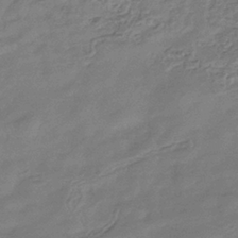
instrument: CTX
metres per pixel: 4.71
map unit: eHb
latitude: -34.7841
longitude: 80.1039
